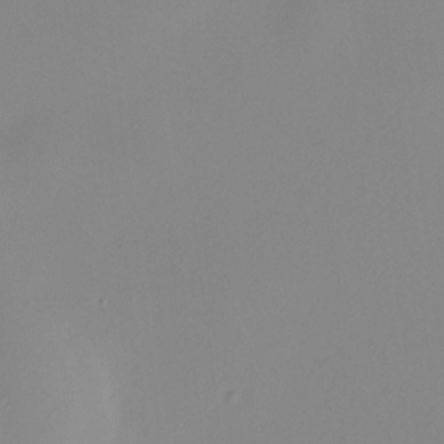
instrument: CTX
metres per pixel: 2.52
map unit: HNhu
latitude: 9.8206
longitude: 10.7085
